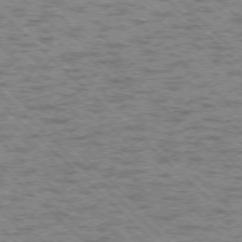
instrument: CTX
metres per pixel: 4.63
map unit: Ap
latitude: -76.3495
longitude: -80.0444
